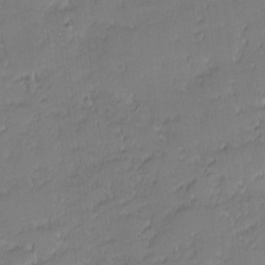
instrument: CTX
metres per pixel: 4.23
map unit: eHh
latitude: -0.9920
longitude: -83.0647
